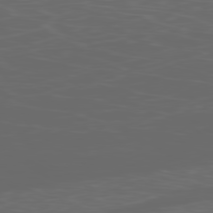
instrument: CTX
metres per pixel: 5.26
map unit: Ap
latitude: -80.1984
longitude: -71.6505
